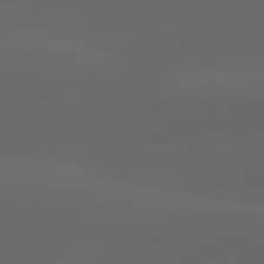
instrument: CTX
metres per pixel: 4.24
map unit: lApd
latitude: 80.1767
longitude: -90.4601
